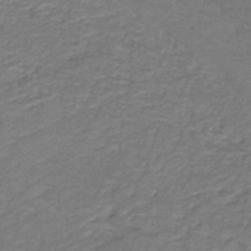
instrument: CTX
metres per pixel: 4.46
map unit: HNb
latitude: -37.2753
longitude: 52.3306
